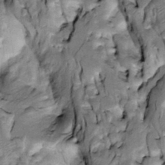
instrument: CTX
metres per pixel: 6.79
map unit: Htu
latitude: -3.8044
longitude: 150.3495
